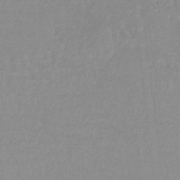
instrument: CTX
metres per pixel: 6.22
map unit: lHb
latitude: -40.1039
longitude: 65.6722
